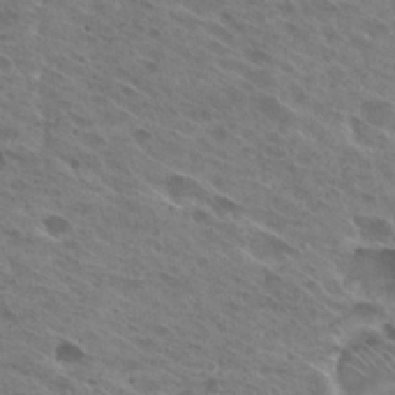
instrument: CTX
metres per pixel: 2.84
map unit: Hto
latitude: 26.2901
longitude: -40.5923
